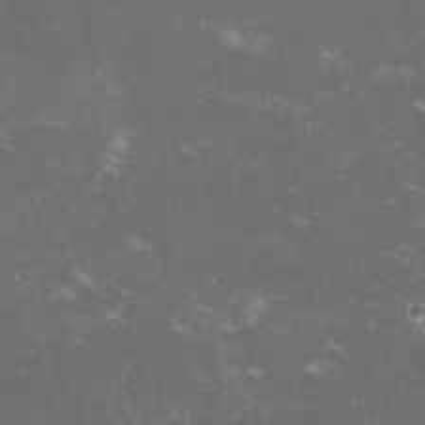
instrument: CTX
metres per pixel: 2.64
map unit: lHvf
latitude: -13.4832
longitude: -99.3481
